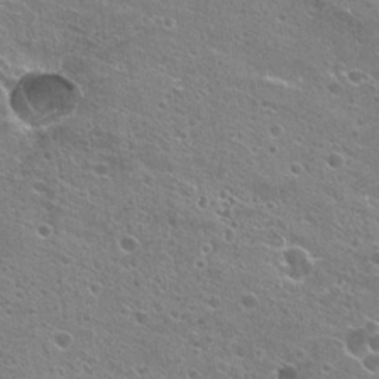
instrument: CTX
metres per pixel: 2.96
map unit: Hto
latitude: 23.0458
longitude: -42.4790
